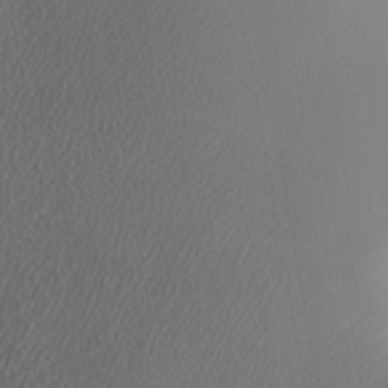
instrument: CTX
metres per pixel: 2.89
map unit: Aa
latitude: 32.6113
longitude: -141.4993
